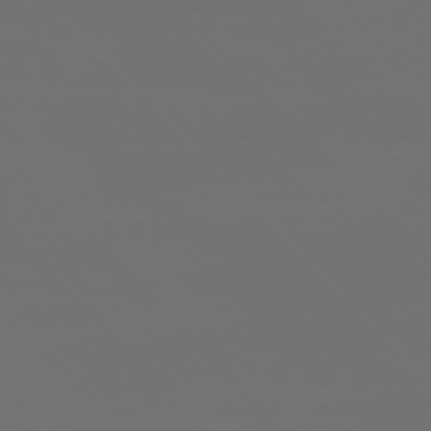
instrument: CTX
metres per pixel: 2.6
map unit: Ap
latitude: -75.8045
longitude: -75.4615
